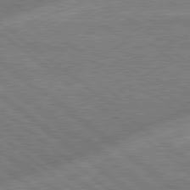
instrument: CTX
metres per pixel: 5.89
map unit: lApd
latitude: 79.0270
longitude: -170.4979
